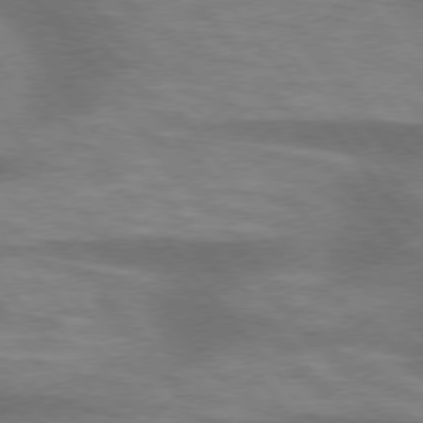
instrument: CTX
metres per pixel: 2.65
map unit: lApd
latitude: 75.6505
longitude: -57.9717
